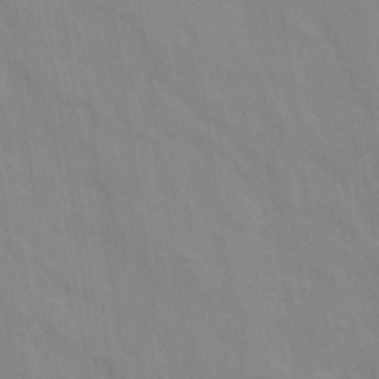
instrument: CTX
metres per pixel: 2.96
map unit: Ave
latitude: 21.6694
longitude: -134.4412
